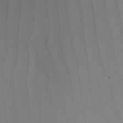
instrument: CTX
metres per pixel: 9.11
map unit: Nhu
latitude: -6.1983
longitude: -93.3859
